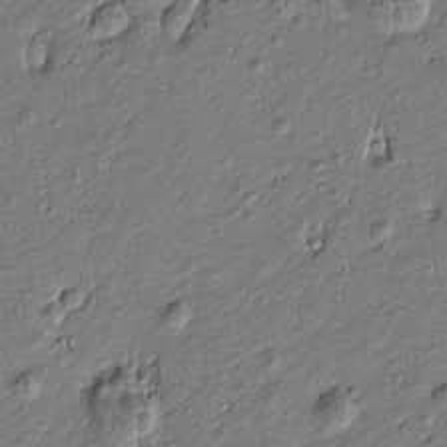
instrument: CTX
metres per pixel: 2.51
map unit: Htu
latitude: -7.2376
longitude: 177.1242
